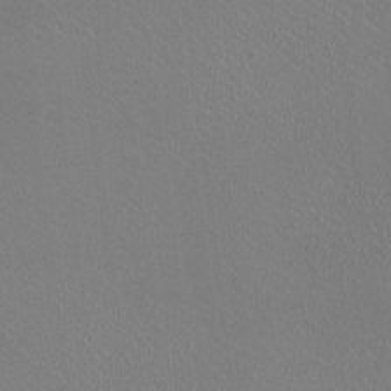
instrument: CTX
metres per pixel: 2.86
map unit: HNhu
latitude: -0.7086
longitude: -1.5560
